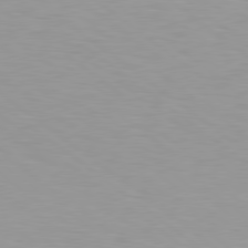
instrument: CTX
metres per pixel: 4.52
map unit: Hpe
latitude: 78.5735
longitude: 175.5777
